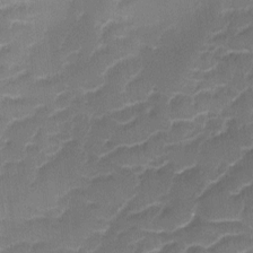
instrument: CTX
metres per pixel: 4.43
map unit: Ave
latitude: -9.0297
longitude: -122.9514
